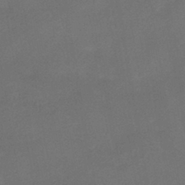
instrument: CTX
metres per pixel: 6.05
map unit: HNhu
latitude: -41.6344
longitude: 92.4440
